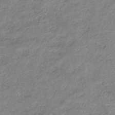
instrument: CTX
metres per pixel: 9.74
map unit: eHb
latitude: -36.7085
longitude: 75.1620
